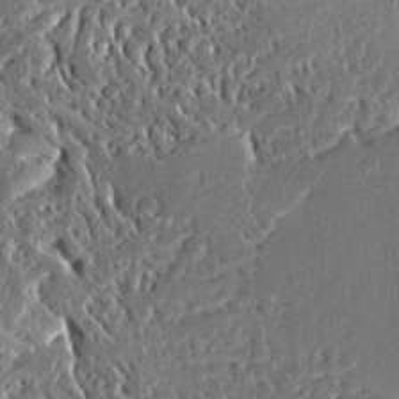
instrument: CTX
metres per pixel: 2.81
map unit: Ave
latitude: 14.4601
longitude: -139.0080
